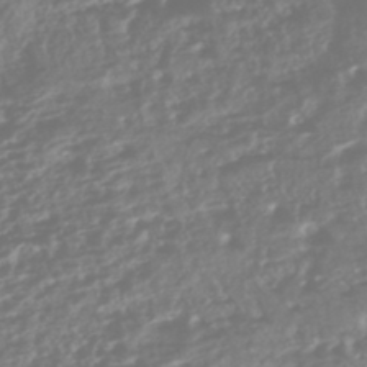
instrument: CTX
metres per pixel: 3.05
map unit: HNhu
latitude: -45.6155
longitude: 100.8219
